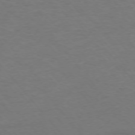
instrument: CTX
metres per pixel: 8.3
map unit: Ap
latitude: -76.1228
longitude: -88.2523
